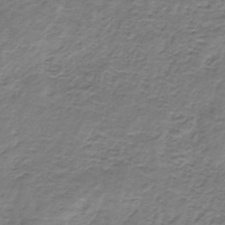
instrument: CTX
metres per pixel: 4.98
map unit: HNb
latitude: -33.1243
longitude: 57.9556
